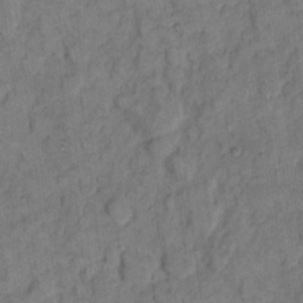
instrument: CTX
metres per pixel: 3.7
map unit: eHh
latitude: 8.7813
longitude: -63.6883
